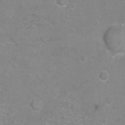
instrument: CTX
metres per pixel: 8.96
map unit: Hto
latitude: -6.6707
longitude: -35.8961
